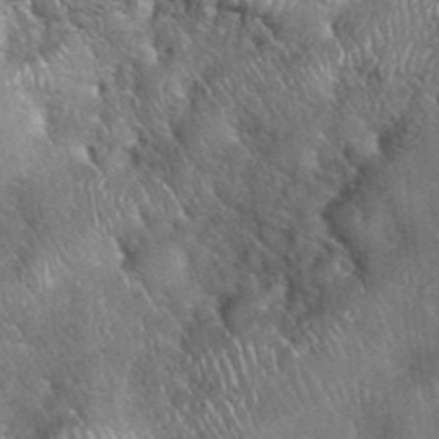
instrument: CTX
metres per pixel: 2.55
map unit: eHh
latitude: 39.4426
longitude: -56.4412
